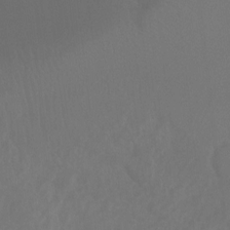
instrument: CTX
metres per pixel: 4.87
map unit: Ht
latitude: -9.8044
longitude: -33.5749
